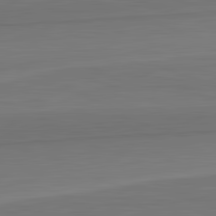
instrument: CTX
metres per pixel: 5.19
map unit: lApd
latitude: 82.7246
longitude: 169.4643
